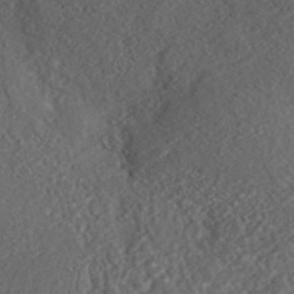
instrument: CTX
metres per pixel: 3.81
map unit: ANa
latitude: 37.0459
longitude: 18.4440
